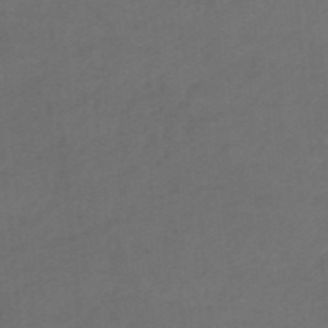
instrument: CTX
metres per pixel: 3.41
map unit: eHb
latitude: -48.2929
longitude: 89.0675
